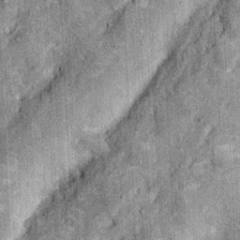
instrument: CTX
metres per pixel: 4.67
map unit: Nhu
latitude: 5.3104
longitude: -23.9906
